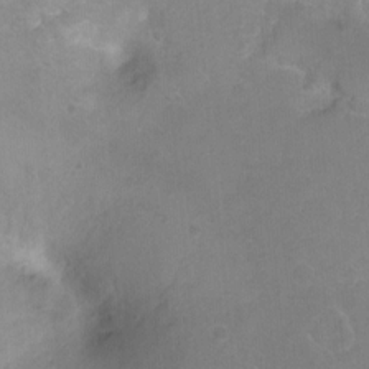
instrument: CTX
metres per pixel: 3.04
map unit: Ht
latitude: -6.5384
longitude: -37.6505
